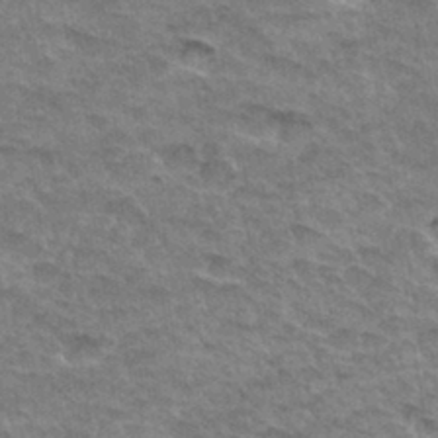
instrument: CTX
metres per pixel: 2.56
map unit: Hto
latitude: 33.1592
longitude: -47.1970
